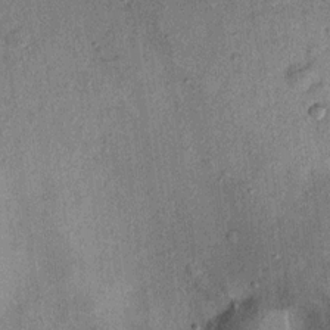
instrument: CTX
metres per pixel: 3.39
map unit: Ht
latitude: 10.7813
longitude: -39.7072
